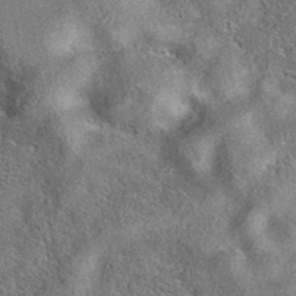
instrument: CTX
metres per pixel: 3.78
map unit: eAb
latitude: 37.2537
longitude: 112.9353
